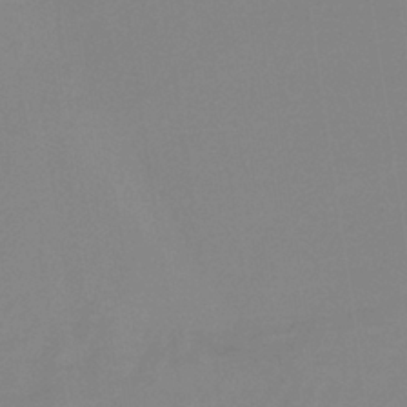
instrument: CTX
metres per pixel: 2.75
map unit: HNb
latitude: -36.5384
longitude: 54.8408
